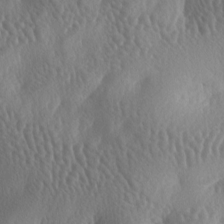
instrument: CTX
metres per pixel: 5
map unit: lAa
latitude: -7.0675
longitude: -128.6301
